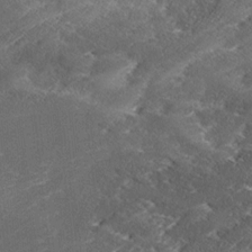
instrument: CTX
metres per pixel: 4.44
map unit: Ave
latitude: 17.1025
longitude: -137.0459
